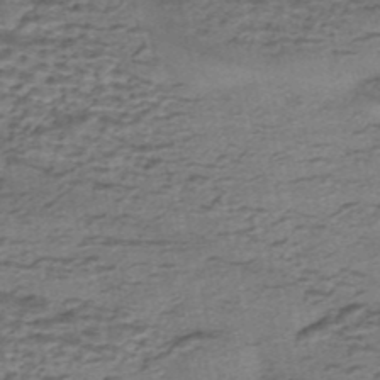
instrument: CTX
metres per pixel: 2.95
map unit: eHh
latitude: -43.1053
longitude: 120.2928
